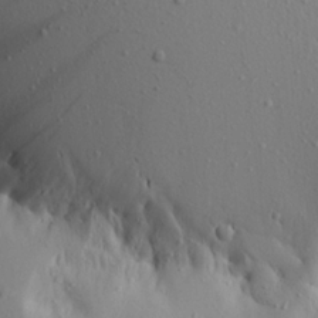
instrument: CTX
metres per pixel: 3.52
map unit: Aa
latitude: 19.4426
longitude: -148.0255
